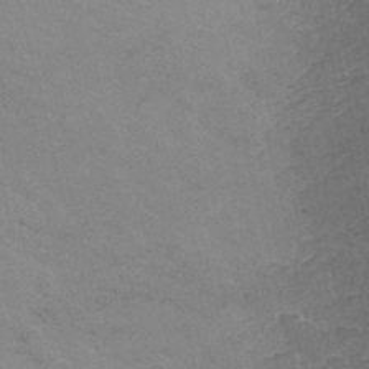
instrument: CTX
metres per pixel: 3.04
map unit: ANa
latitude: -38.7463
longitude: 95.9367
